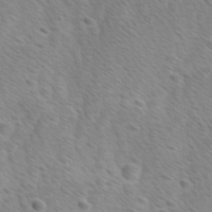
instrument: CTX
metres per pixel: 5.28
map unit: Ave
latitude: -0.2740
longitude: -112.9514
